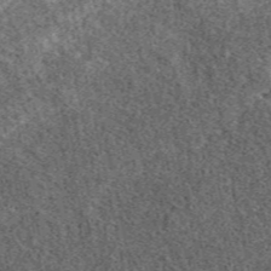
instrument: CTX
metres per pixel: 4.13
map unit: eAb
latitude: 38.3845
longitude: 110.0661
